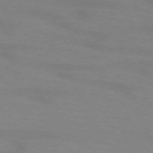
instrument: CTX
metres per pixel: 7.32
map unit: lApd
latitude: 72.1011
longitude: -56.5167
